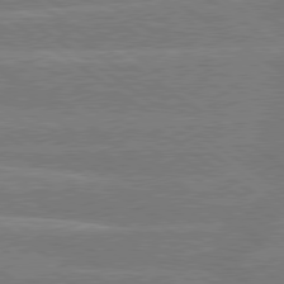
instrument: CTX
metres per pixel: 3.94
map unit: Hpe
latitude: 79.0648
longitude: -130.4412
